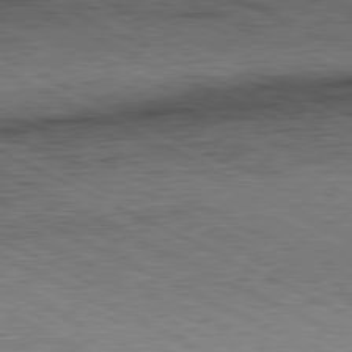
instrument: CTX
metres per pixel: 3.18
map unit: Hpe
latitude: -81.5210
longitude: 10.1417
